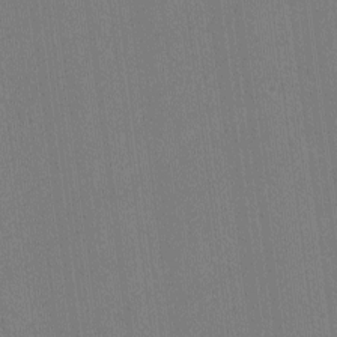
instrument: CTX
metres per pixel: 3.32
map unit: lHvf
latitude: -11.7856
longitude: -104.6113
